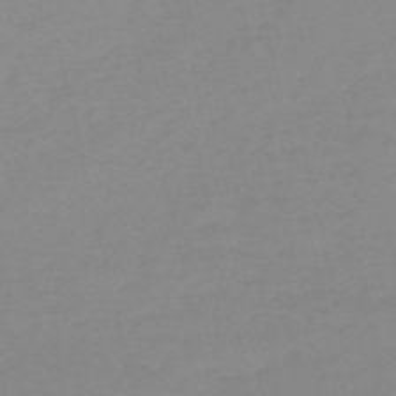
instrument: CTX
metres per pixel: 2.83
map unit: HNb
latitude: -56.2739
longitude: -43.0836
